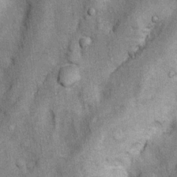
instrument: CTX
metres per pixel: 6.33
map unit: Nhu
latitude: 5.8583
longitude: -23.9528
